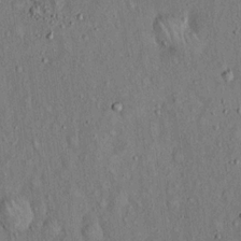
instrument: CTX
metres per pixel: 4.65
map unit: Hto
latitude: 14.8947
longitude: -58.8191
